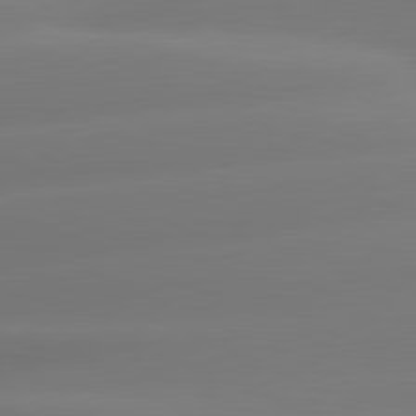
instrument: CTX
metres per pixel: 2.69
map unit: lApd
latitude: 81.1214
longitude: -161.1214
